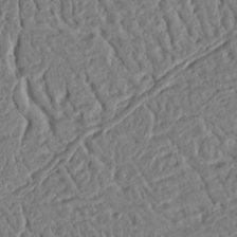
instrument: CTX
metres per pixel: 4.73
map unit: Ht
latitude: 11.7261
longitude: -76.1011
